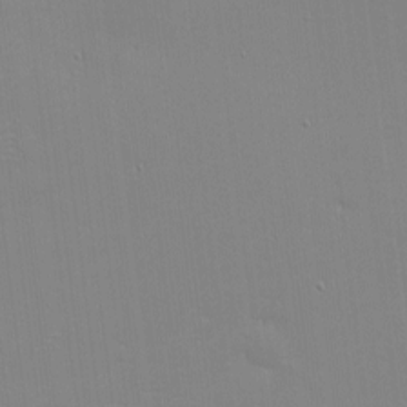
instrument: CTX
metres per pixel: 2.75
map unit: eHh
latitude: -2.9352
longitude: -80.4979
